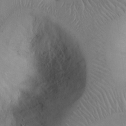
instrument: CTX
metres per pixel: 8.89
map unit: Hto
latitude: 12.2523
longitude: -56.3089
